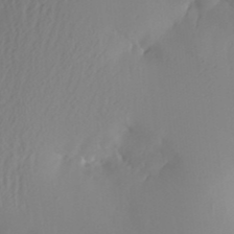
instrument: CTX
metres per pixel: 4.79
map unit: Aa
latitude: 24.4978
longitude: -131.3671
